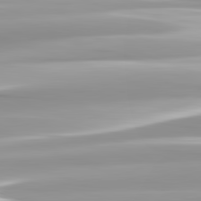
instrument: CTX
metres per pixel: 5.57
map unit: lApd
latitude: 82.7435
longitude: -139.1970
